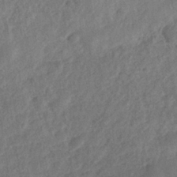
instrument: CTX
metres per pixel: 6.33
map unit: Nhe
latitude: -36.4062
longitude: -176.4979
